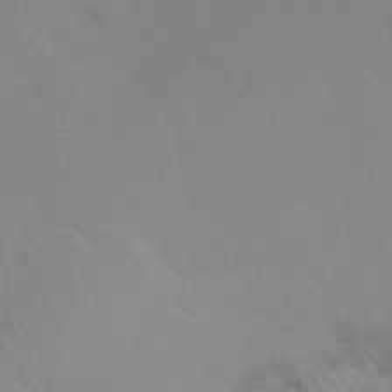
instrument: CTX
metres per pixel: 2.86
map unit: Ht
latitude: -6.4629
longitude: -37.5371
